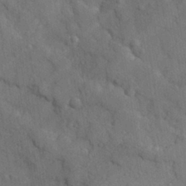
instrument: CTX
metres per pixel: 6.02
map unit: Ave
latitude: -8.2739
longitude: -120.5168
